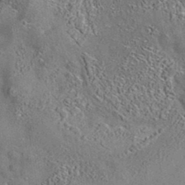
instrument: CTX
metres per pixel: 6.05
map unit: eAb
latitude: 35.5371
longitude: 114.3495
